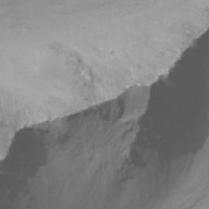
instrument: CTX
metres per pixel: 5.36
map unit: Nhu
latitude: -14.2929
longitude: -52.8191
